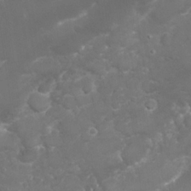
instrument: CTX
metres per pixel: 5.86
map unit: Nhu
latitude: 26.7435
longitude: -61.0269
